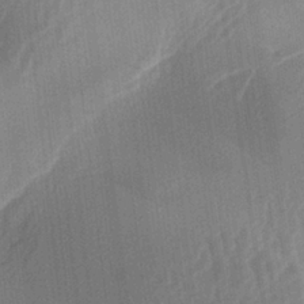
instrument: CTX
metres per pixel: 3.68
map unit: lAa
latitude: -5.1620
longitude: -129.1592
